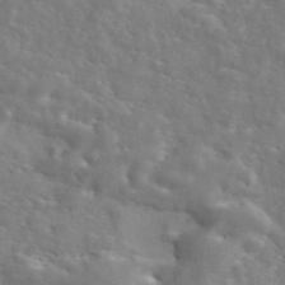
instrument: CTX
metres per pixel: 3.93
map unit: eAb
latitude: 45.3670
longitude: 127.5588
